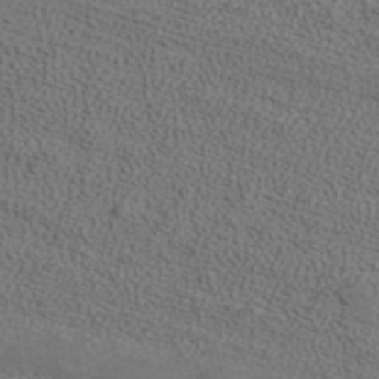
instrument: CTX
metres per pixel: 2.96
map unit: ANa
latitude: 37.6505
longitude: 20.1416
